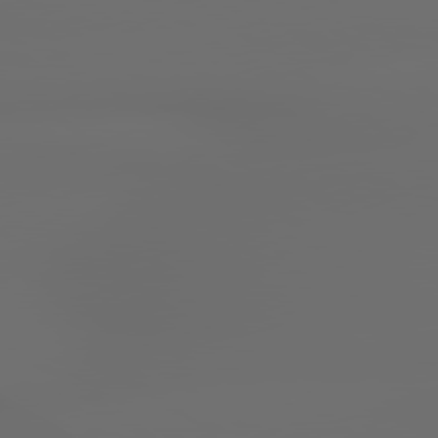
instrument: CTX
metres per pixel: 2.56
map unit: lApd
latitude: 79.4049
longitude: -138.9136
